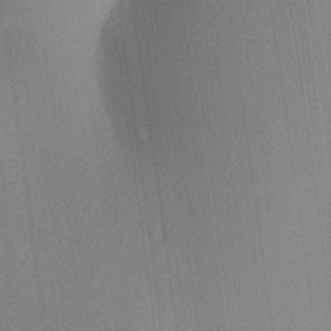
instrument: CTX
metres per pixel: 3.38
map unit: Aa
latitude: 27.3104
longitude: -141.7071
